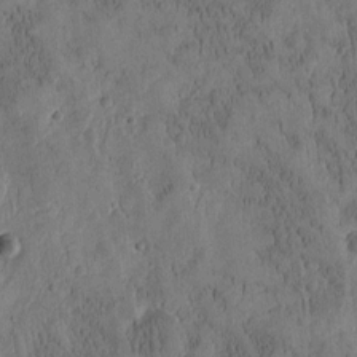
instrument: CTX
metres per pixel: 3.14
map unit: Htu
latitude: -3.4832
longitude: 174.9163
